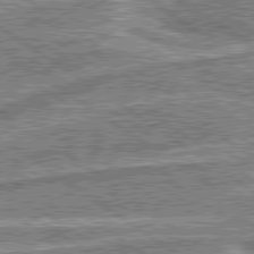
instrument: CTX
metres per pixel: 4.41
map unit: lApd
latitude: 80.1200
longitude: 173.8233
